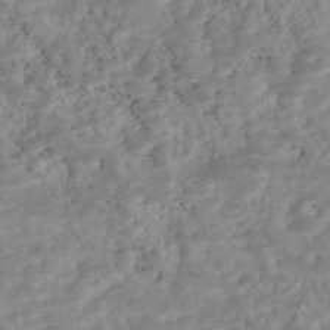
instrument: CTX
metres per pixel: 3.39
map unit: Nhe
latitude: -48.2362
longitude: -173.2348
